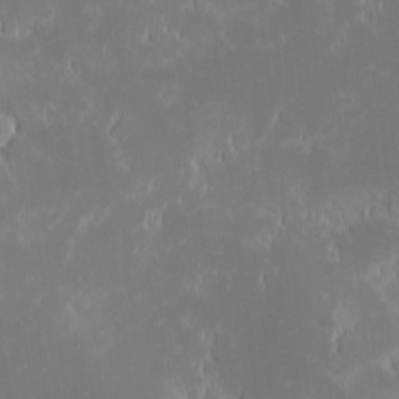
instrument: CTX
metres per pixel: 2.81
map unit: eHh
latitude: -1.8801
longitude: -84.1389
